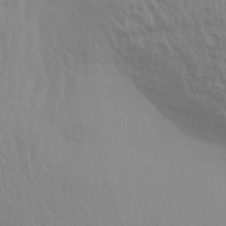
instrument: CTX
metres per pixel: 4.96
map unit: Aa
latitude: 31.1781
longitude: -135.6694
